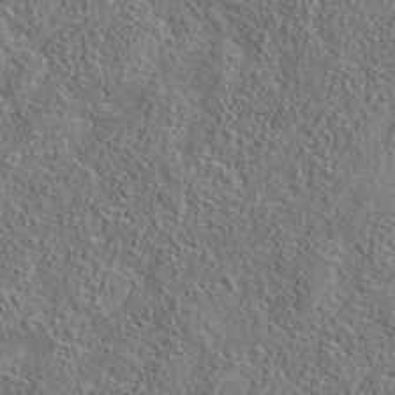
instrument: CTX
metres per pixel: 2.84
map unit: eAb
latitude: 35.8394
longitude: 108.1606
